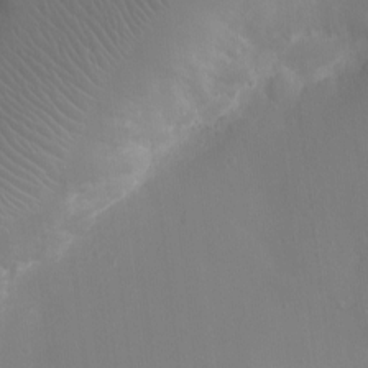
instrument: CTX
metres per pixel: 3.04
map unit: Ht
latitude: -2.0849
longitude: -19.0647
